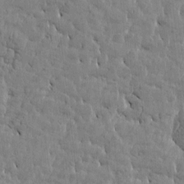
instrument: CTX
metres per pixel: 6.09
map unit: Htu
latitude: -4.6518
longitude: 176.8975
